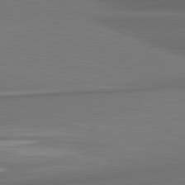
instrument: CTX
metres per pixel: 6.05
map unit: lApd
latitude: 81.2726
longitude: 175.3320
